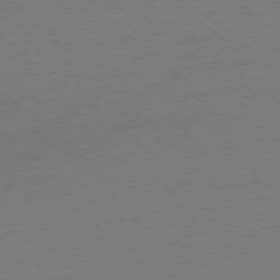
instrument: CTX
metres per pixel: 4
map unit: Ap
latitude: -78.1794
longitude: -69.3860
